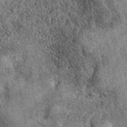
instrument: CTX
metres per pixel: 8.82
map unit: eAb
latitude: 39.8016
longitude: 108.4629
